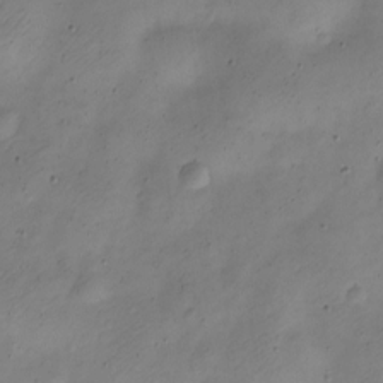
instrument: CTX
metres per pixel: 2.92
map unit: Nve
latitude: -23.2943
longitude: 106.5385
